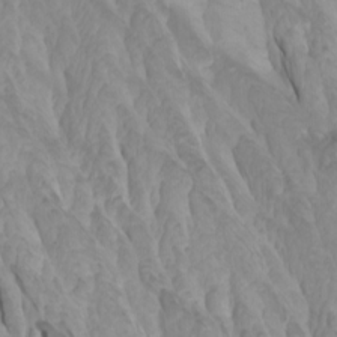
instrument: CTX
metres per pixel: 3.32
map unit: Htu
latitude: -4.4251
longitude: -72.9703
